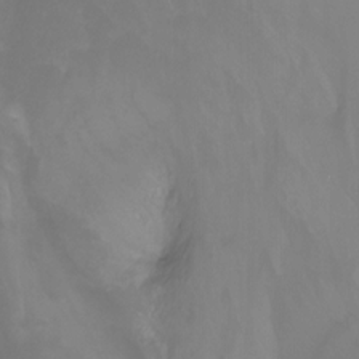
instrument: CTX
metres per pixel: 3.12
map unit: Nhu
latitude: -13.3510
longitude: -62.9325
